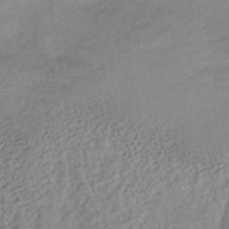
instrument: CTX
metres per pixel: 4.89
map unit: eHb
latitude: -42.8030
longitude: 85.2376
